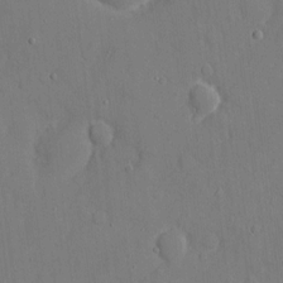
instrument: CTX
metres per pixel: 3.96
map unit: eHh
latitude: 6.4601
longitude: -68.1956
